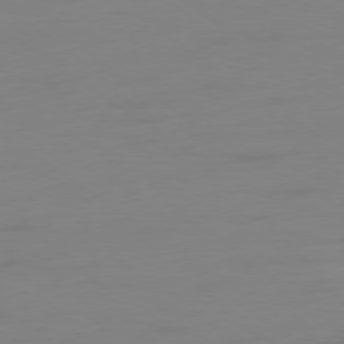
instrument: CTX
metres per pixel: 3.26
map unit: Ap
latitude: -79.4265
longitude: -65.7639
